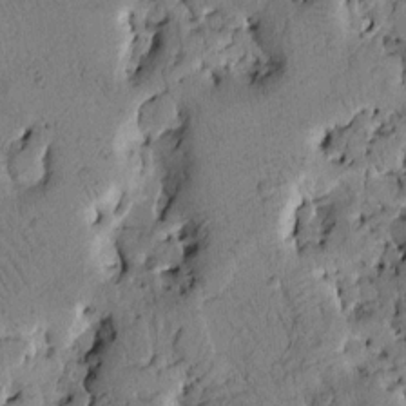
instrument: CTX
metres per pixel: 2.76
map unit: Htu
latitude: 3.4804
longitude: 179.1431
